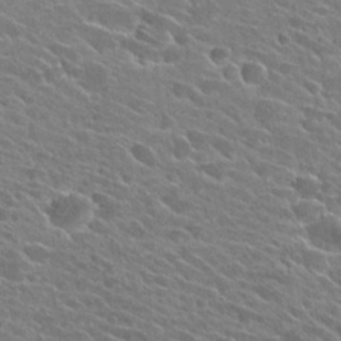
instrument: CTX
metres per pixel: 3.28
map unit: Hto
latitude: 25.2159
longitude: -41.1592
